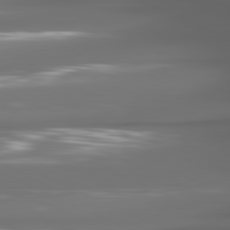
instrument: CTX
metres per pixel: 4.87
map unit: lApd
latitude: 80.9703
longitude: -141.7449
